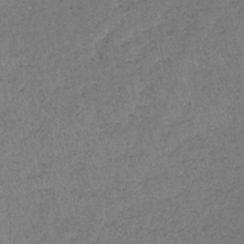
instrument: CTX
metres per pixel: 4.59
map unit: eHb
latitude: -39.6344
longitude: 76.0850
